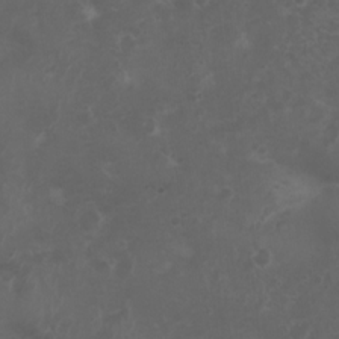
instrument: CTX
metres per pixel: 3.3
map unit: Nhu
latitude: 3.7638
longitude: -15.1026
